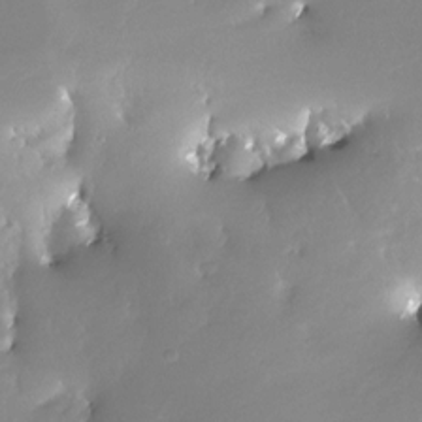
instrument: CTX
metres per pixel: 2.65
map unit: Nhe
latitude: -28.9731
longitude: -110.5735
